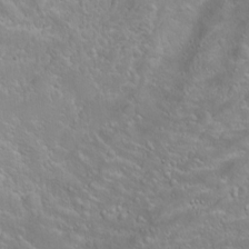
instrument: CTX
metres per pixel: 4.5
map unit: Nhu
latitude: -4.1794
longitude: -87.7638
